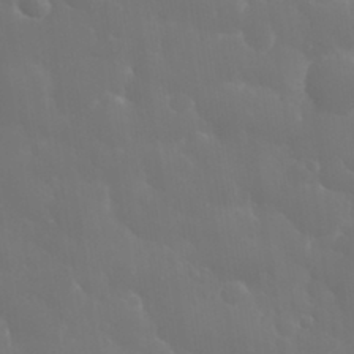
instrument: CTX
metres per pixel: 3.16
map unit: eHh
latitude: 33.2915
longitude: -60.6301
